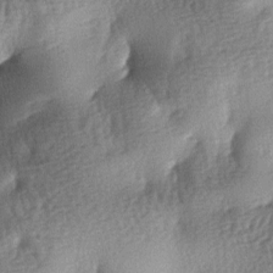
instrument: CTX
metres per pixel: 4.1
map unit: lAa
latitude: -7.9745
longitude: -127.9528
